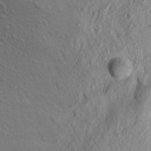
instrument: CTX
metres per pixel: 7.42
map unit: Aa
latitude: 21.8773
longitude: -148.2334
